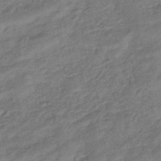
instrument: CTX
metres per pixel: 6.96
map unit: eHb
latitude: -43.3320
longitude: 84.4062
